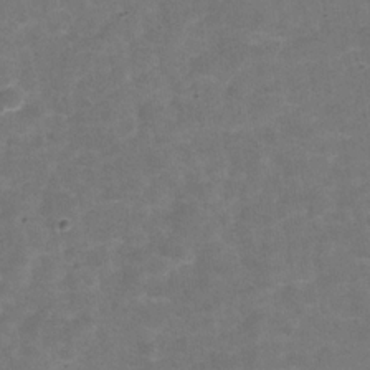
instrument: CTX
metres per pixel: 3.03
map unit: Hve
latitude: -30.1417
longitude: 92.7274
